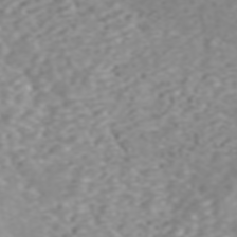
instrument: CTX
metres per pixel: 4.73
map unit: ANa
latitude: 45.2159
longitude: 22.3684
